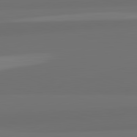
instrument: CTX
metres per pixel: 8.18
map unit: lApd
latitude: 82.7246
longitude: 165.5777
